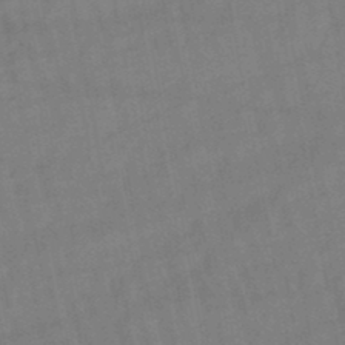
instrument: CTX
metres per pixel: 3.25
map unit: lHb
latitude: -47.4643
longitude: 62.1416
